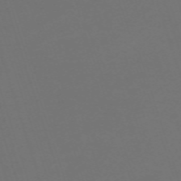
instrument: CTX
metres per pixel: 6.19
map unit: eHh
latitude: -63.6533
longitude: 51.5399
